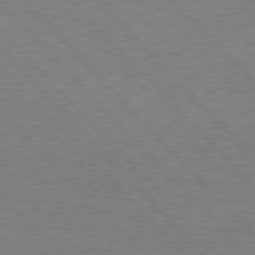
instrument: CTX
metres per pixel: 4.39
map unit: Hpe
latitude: 77.1970
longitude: -157.7260
